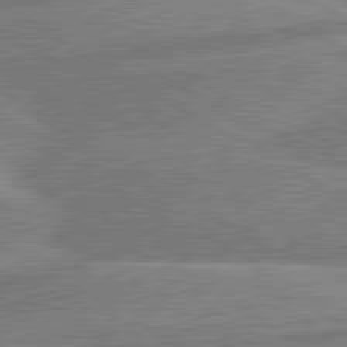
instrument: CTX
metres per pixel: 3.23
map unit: lApd
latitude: 80.6868
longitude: -170.3845
